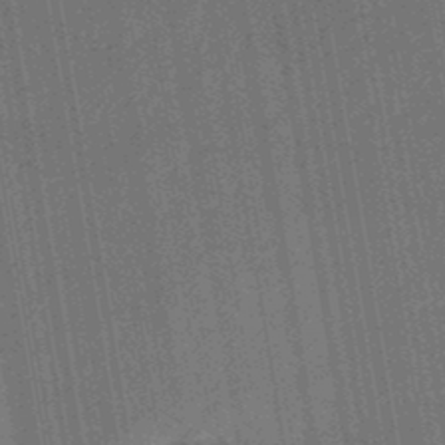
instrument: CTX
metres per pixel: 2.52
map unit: eHb
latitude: -46.4062
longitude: 85.5399
